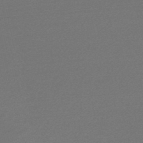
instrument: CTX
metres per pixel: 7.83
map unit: HNb
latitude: -48.6519
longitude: 60.4629
